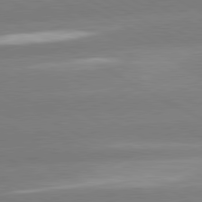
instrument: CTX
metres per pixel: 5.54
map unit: lApd
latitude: 80.4601
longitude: -150.7246
